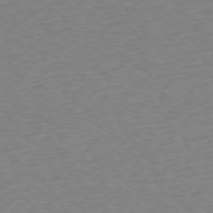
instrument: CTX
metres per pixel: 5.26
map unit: Ap
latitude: -75.2187
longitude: -84.9703
